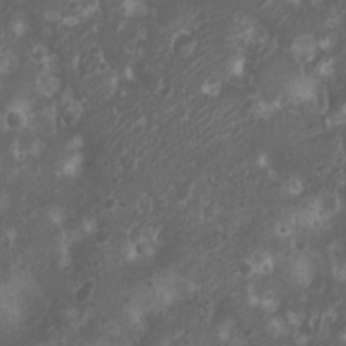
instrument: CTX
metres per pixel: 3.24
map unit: Nhu
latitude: 6.7813
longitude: -21.1781
